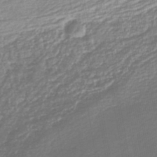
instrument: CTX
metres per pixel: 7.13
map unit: lHb
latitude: -45.4077
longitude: 60.7841
